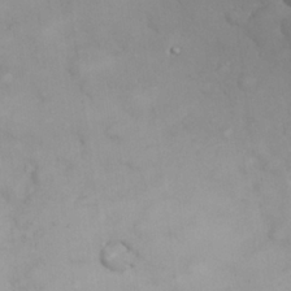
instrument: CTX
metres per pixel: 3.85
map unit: eHh
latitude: 25.3103
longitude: -64.7624
